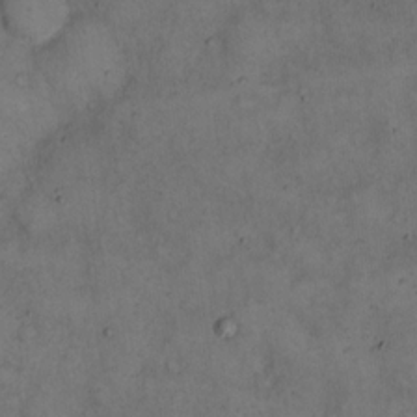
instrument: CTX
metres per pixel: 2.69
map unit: eHh
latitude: 15.2537
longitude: -62.2523
